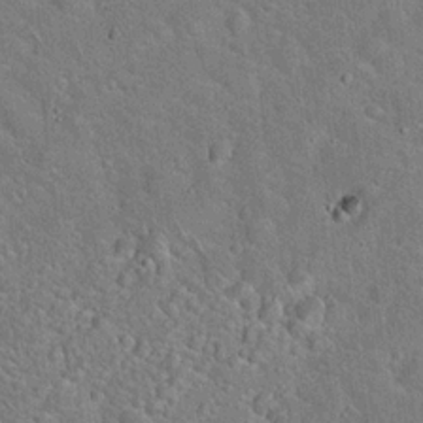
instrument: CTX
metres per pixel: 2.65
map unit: Hto
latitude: 17.7072
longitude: -52.3090
